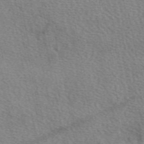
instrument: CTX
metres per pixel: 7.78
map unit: eAb
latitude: 49.5560
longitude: 113.7856
